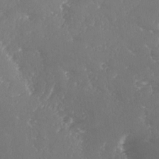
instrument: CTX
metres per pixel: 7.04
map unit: Ave
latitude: 1.6882
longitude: -111.4993
